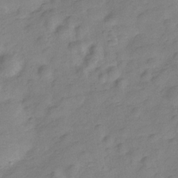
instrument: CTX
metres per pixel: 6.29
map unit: Hve
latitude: -28.1228
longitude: 92.4062
